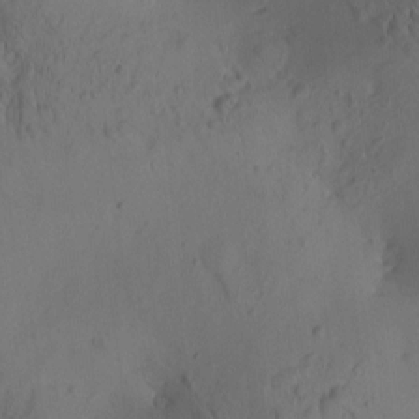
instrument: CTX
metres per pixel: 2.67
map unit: eHh
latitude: -0.7464
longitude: 15.3510
